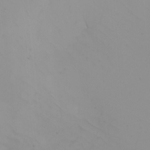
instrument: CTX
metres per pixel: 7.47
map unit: Nhu
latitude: -5.1053
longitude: -91.5749
